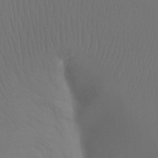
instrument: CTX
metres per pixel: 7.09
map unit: Htu
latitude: -7.5021
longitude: -32.4979
